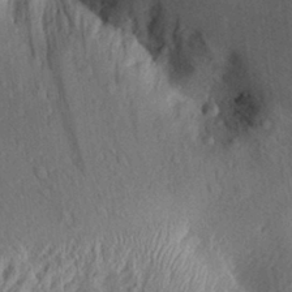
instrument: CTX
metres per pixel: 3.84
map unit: Aa
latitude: 29.8016
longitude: -137.0648
